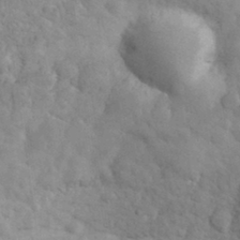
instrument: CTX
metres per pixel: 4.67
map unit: eHh
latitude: 32.3656
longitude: -68.8758
